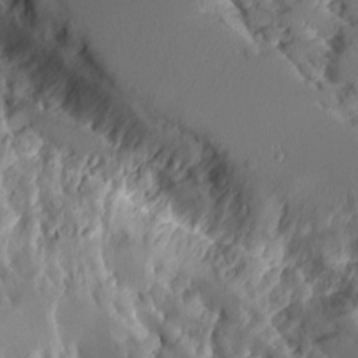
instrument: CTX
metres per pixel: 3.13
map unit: Aa
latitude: 11.0459
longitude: -126.3278
